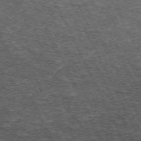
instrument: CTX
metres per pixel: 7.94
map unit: Hpe
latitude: -70.5574
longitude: 11.6344
